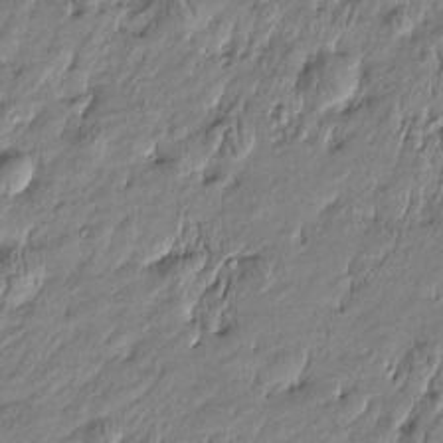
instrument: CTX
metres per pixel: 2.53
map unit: Htu
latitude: -5.3131
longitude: 177.0486
